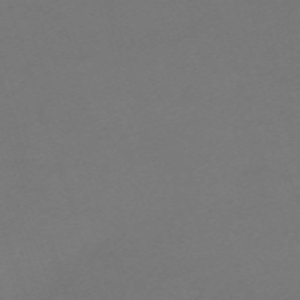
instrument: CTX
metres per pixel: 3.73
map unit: eHh
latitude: -62.5007
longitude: 53.2942
